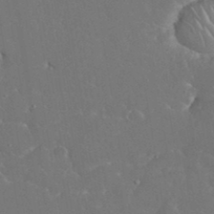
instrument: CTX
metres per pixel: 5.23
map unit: eHh
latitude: 34.6679
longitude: -64.0633
